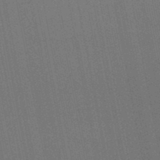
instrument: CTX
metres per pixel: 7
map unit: lHb
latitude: -48.7086
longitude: 70.8975
